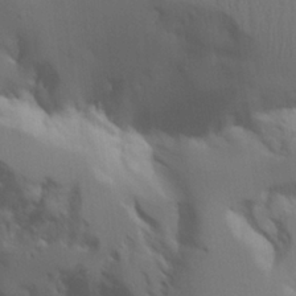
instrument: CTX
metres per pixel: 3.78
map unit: Aa
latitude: 21.4427
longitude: -124.5923
